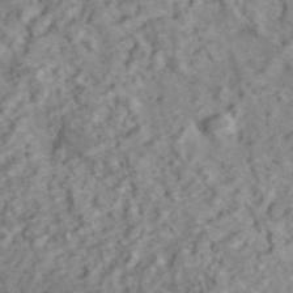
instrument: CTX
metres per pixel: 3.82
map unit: ANa
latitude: 46.0633
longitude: 30.1039
